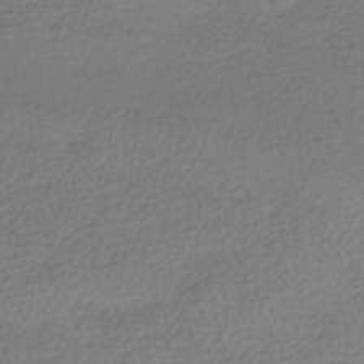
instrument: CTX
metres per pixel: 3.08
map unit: HNhu
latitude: -41.7100
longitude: 97.8234
